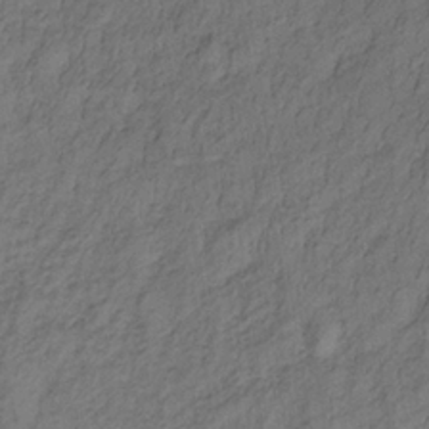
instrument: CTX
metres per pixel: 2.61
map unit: lHb
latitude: -33.2376
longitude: 65.6911
